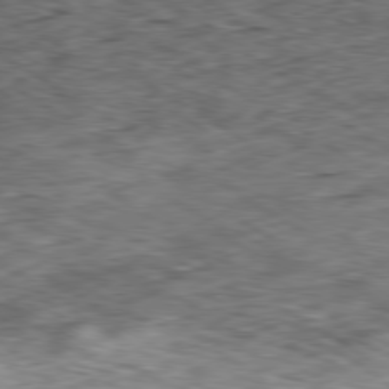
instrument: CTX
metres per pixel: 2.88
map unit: Hpe
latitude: -80.3118
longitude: 22.2551
